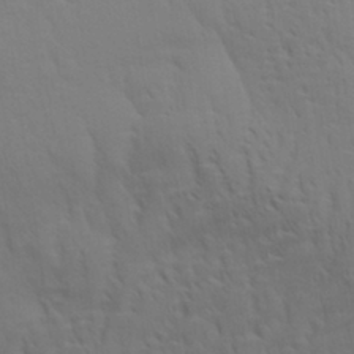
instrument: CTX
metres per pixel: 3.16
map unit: Aa
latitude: 29.0647
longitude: -139.1403
